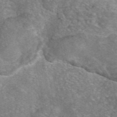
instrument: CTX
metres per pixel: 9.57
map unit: eAb
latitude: 46.6113
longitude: 103.1242
